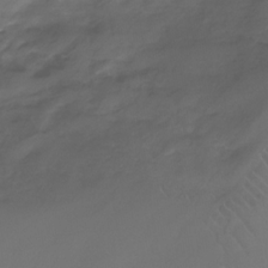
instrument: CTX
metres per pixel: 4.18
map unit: Nhe
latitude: -32.8975
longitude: -92.0444
